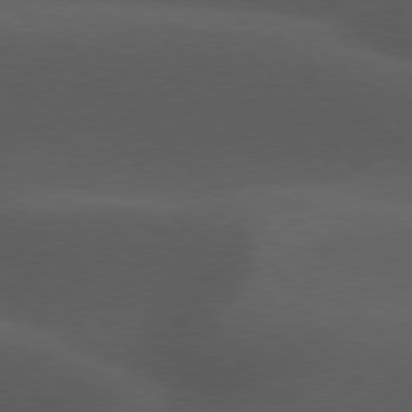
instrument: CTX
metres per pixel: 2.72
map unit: lApd
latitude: 77.1592
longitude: -60.7813
